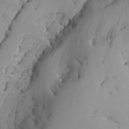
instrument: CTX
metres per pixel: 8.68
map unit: Ave
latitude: -9.4454
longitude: -116.8947
